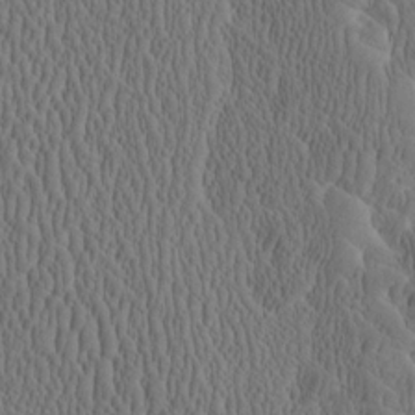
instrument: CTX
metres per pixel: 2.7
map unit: Htu
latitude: -2.4251
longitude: 167.7478
